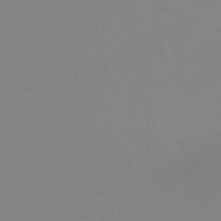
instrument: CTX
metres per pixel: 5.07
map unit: HNb
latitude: -46.0661
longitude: -43.2348
